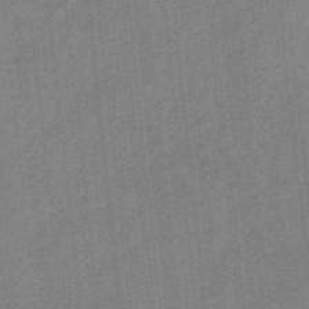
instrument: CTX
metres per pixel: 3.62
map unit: HNb
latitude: -34.6329
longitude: 57.2943
